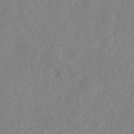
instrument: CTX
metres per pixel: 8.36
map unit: Nhe
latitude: -46.5384
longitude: -171.4237
